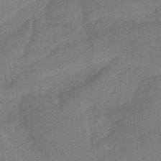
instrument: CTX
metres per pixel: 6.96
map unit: HNb
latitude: -36.6518
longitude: 57.4832
